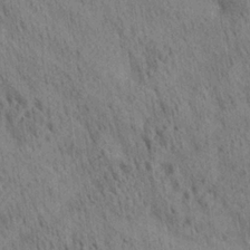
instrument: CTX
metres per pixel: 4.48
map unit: lAa
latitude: 21.3860
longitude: -138.8380
